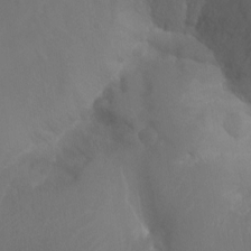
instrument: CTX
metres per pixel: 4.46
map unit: Aa
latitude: -13.2943
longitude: -67.5182
